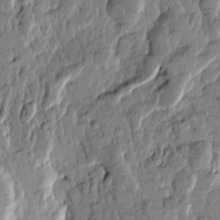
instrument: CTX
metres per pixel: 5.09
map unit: Htu
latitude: -0.7275
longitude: -176.7246
